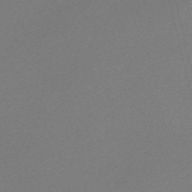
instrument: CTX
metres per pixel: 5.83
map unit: Nve
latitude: -56.3684
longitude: 61.8422
